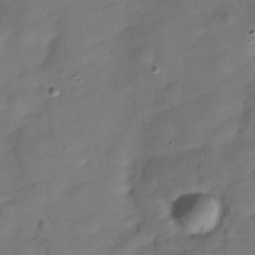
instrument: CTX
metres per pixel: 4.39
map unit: Hve
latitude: -30.8219
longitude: 92.7652
